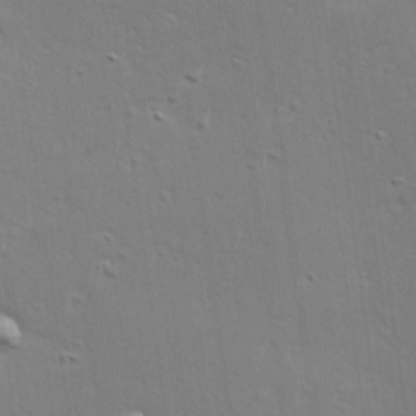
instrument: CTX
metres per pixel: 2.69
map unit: Hve
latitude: 25.3670
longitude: -93.8961
